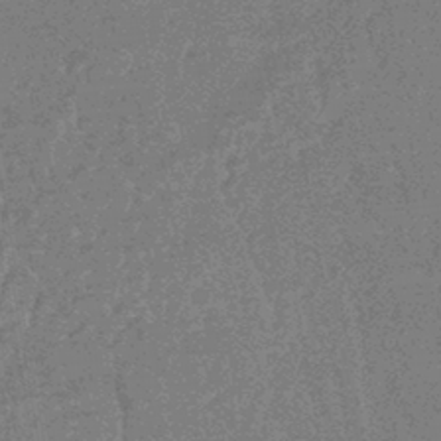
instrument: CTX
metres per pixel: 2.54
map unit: HNhu
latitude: -43.5399
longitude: 99.0108
